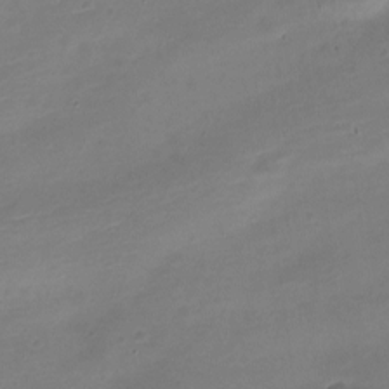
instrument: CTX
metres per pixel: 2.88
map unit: Nve
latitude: -21.6155
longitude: 105.2943
